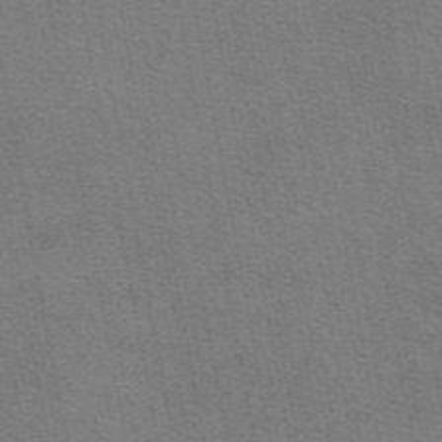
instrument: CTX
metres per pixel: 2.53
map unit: eAb
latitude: 50.5545
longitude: 105.2187
